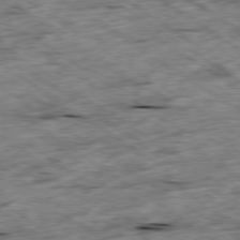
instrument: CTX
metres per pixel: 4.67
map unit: Ap
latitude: -79.8611
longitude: -87.5749
